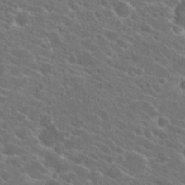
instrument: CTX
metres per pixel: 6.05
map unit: Hto
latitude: 23.9339
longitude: -39.1025
